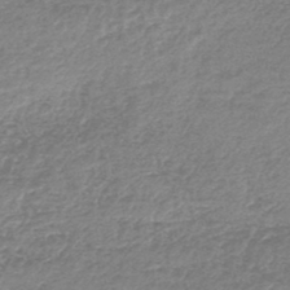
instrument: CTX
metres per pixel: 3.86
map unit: lHb
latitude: -44.1984
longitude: 69.7288
